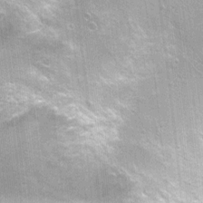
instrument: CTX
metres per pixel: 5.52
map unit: Nhu
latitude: 1.1592
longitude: -17.7071
